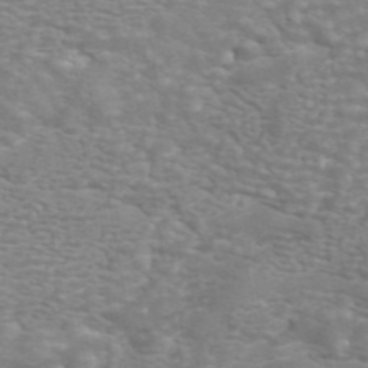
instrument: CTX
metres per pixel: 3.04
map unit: ANa
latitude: 44.8380
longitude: 26.9730
